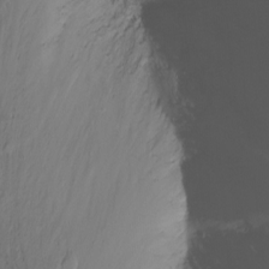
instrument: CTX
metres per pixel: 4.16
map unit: Nhu
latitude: -12.6330
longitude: -61.2537
